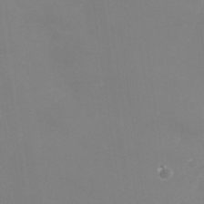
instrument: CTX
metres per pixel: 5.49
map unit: Nhu
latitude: -29.9556
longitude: -78.2145
